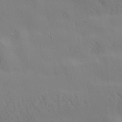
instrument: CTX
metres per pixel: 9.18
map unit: Aa
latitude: 21.0459
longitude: -142.3656
